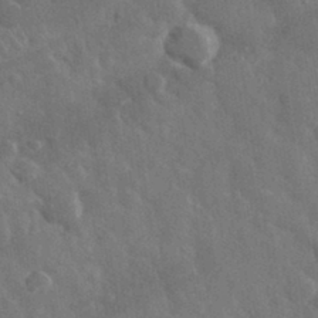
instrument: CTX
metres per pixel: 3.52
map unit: lHvf
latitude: 33.2537
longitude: -85.9339
